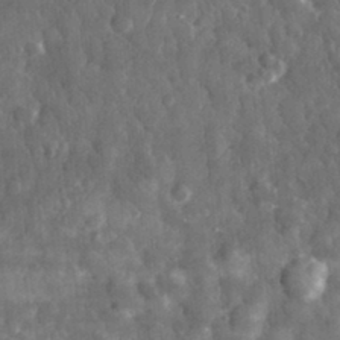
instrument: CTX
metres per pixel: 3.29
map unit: eHh
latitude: 32.2145
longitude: -71.5182
